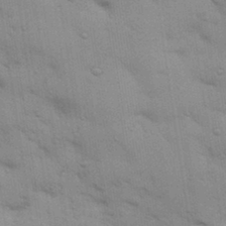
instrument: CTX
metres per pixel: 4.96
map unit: Aa
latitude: 32.4601
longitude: -146.2334
